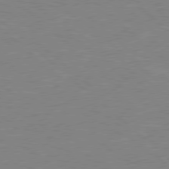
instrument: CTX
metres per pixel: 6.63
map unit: Hpe
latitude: 78.1767
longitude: -123.2537
